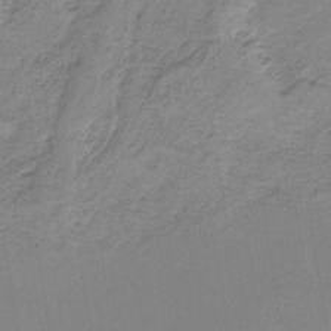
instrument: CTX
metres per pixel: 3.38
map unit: HNb
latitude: -34.9164
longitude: 56.8786
